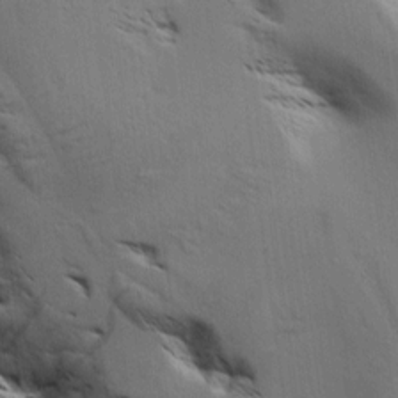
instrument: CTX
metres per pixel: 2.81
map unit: Aa
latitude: 9.0459
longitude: -142.2334
